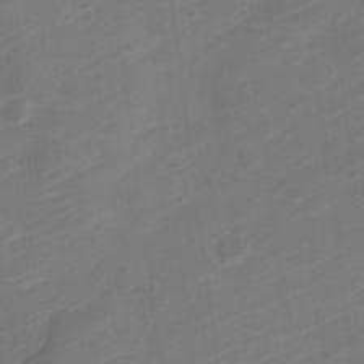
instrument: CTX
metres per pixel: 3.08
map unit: Nve
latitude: -21.1620
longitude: 106.7275
